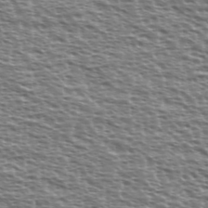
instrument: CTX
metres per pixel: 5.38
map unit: Ave
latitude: 37.6694
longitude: -112.5357
